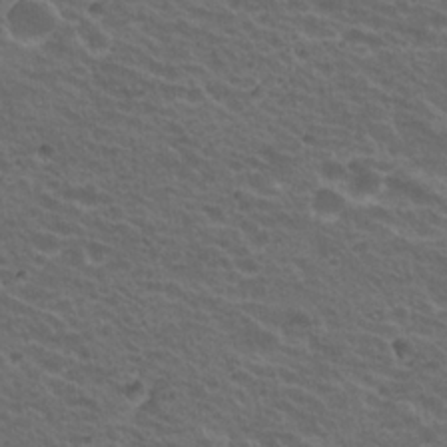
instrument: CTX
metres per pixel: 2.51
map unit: Hto
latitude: 19.9339
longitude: -32.6302
